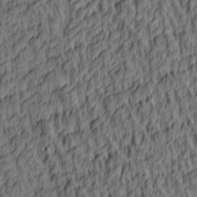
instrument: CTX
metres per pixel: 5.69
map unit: lAa
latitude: 4.4979
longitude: -114.9702
